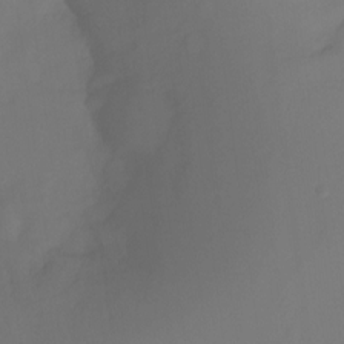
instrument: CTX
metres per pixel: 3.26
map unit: Ht
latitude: -15.2943
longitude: -49.6694
